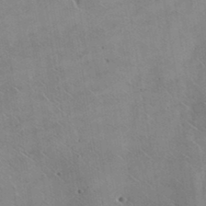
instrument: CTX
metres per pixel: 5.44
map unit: lHvf
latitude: 37.1026
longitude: -91.4615
